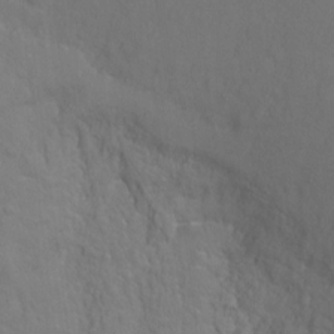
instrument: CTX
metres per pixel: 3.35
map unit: Hto
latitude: -7.0486
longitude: -35.3859
